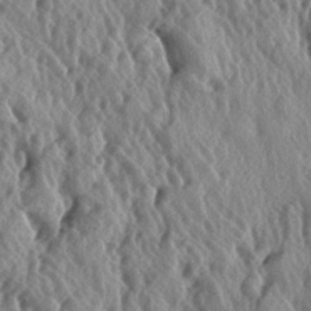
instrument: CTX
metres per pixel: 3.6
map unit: lAa
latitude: -5.4265
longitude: -125.1025
